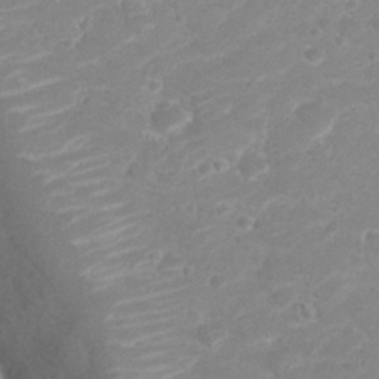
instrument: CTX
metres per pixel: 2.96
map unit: Nhu
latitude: 26.2712
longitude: -52.2901
